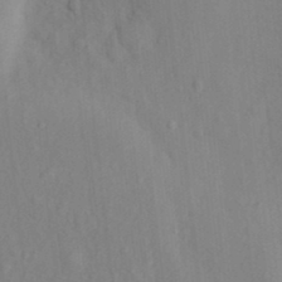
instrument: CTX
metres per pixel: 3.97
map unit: Nhu
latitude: 11.1970
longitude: -27.9906
